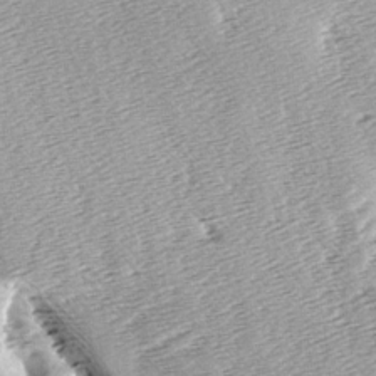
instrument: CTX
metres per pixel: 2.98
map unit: lAa
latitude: -6.4251
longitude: -124.5735
